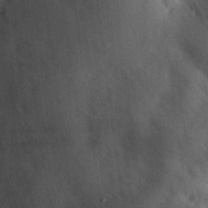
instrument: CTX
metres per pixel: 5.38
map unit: eHh
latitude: 28.2522
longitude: -80.2333
